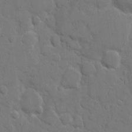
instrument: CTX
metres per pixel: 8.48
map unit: eHh
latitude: 8.8191
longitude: -67.7827
